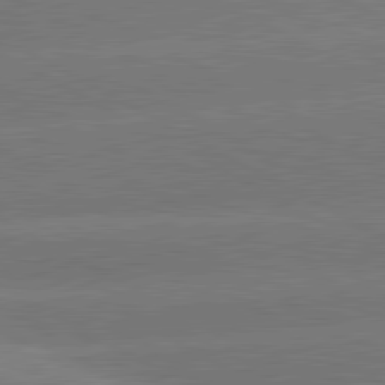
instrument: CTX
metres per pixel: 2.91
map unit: lApd
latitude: 81.1025
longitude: -152.7058
